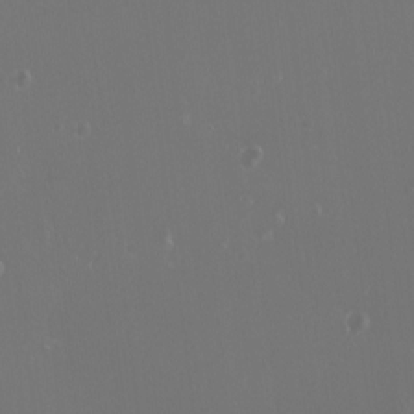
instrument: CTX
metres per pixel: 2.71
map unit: HNhu
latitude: -1.2754
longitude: 1.1998
